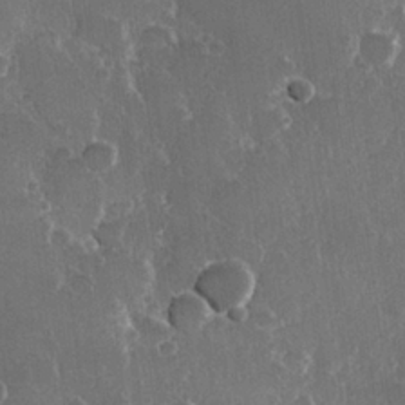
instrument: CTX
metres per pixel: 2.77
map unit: Hve
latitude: 22.4979
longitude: 147.9556
